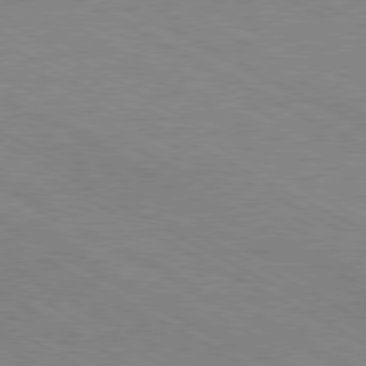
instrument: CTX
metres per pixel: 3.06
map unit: Hpe
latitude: -80.8408
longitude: 16.7464
